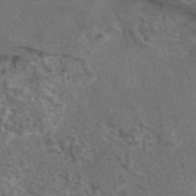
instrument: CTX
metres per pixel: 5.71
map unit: eAb
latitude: 43.5938
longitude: 104.1039
